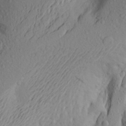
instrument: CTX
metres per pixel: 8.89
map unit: Aa
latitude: 25.0080
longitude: -147.3104
